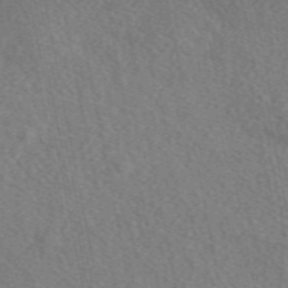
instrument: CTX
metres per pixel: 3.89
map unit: eAb
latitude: 49.9717
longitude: 116.9919
